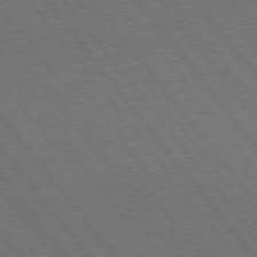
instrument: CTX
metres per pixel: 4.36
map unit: Hpe
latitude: 75.5938
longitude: -137.6883
